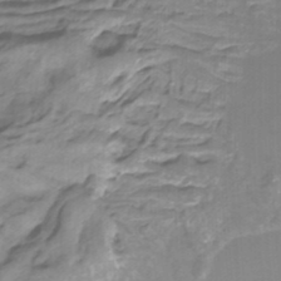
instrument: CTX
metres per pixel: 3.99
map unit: HNhu
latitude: -27.1053
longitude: 74.5385
